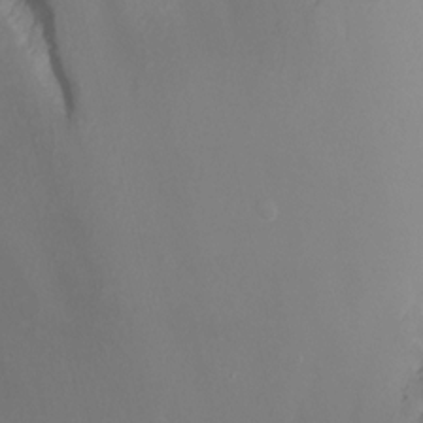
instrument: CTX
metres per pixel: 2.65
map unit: Nhu
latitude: -12.9920
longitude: -59.6505
